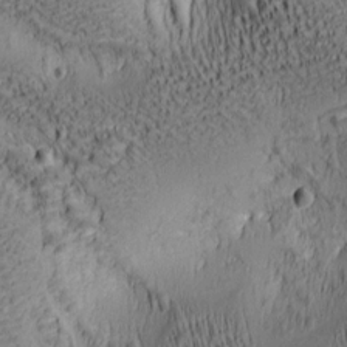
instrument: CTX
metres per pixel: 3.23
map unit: lAa
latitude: 6.8380
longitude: -115.1025
